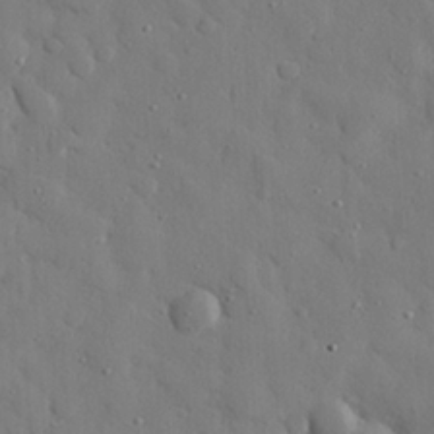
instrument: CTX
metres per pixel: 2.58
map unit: eHh
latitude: 27.6505
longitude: -78.6680
